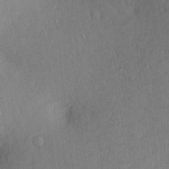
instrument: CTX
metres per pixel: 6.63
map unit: lAvf
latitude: 7.1403
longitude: 168.3873
